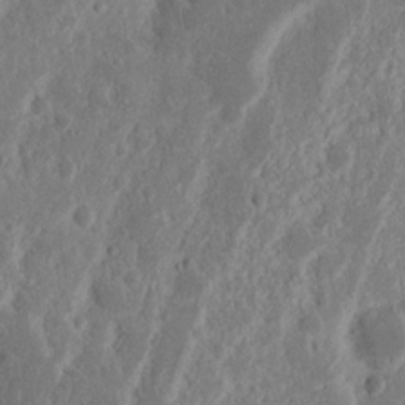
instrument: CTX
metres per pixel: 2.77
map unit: Nhu
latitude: 15.4049
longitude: -73.9906
